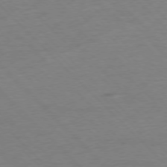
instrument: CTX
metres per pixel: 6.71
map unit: Ap
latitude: -76.9731
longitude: -85.5371
